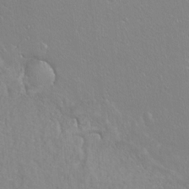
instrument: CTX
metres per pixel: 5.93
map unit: Hto
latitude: -8.1039
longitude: -46.6680
